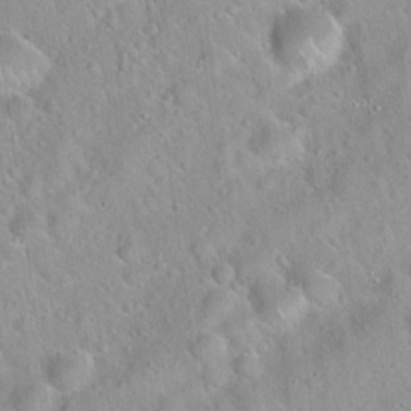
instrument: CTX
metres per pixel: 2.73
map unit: Hto
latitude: 21.5182
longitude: -52.9703
